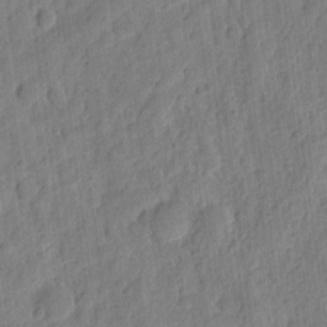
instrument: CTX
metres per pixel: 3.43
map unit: eHh
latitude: 7.9717
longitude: -74.8002
